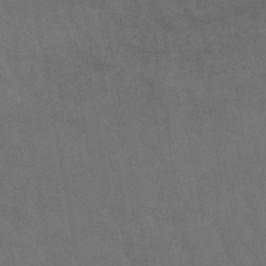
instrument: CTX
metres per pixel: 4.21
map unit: lHb
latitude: -45.8989
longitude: 66.5196
